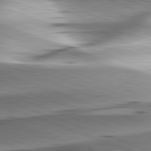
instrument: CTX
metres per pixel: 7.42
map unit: lApd
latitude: 81.9528
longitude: -151.1592
